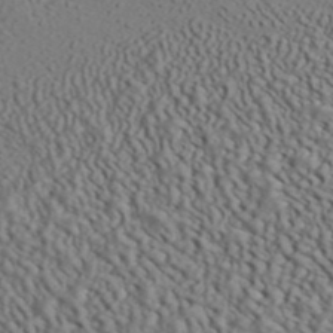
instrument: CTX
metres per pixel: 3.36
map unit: ANa
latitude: 44.6490
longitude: 44.8408
